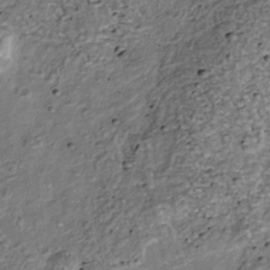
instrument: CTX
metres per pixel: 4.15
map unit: Nhu
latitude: -39.0676
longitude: -81.0836
